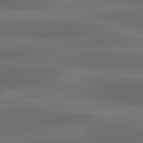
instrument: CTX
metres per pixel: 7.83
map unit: Hpe
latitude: 76.3278
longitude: -132.1578
